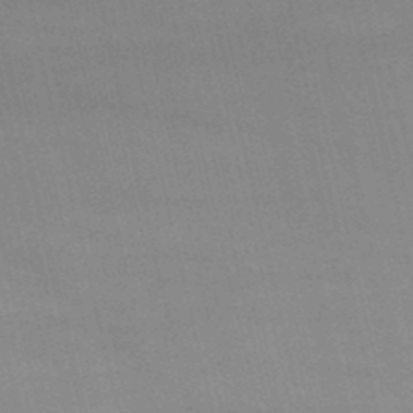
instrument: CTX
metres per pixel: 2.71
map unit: lHb
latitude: -48.7275
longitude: 70.4629
